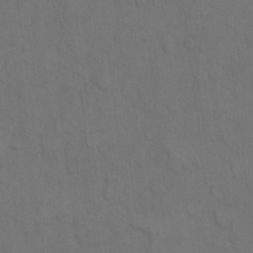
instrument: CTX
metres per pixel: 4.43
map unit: Hto
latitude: 7.7261
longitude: -60.9702
